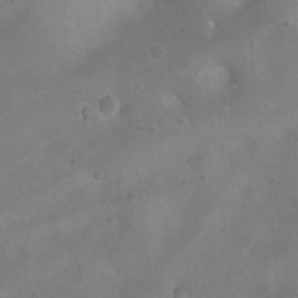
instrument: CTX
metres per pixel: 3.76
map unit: Ht
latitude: 4.0822
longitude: -19.9906
